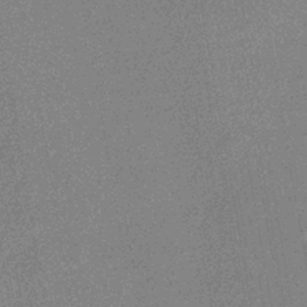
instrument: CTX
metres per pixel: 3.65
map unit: HNhu
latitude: -42.9730
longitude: 99.2943
